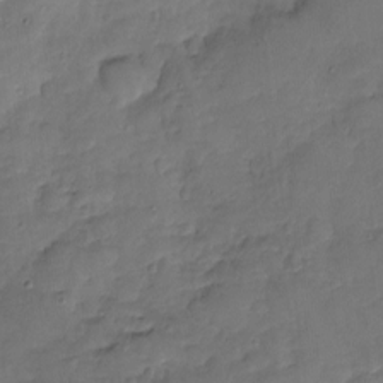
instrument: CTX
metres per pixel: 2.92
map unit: Nhu
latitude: -17.5022
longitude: -57.5371
